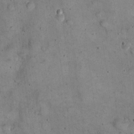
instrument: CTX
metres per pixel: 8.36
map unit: eHh
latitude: 22.0633
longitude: -60.7813
